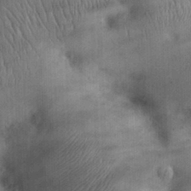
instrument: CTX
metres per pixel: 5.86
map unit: eHh
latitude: 25.5560
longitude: -65.1025
